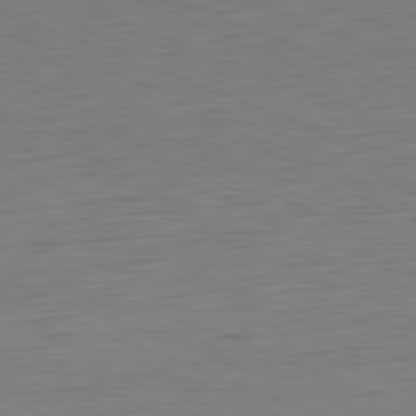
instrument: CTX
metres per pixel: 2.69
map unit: Hpe
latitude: -81.6533
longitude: 9.4076
